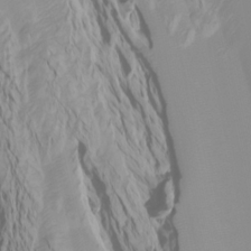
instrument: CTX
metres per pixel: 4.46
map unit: Htu
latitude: -7.0297
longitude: -67.5182
